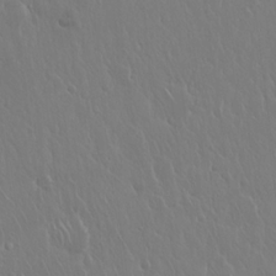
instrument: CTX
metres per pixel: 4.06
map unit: Hto
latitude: 17.7072
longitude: -58.7435
